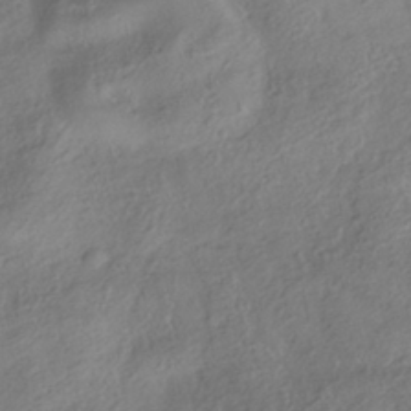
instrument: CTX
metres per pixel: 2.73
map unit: HNhu
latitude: -41.8044
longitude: 102.4629
